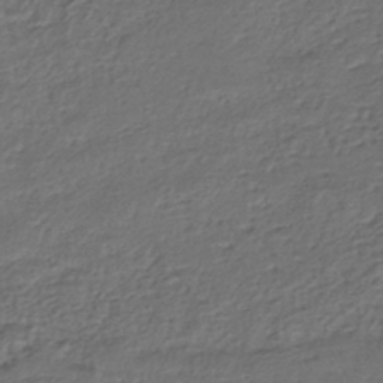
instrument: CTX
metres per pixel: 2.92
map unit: ANa
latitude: -42.7652
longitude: 108.9353
